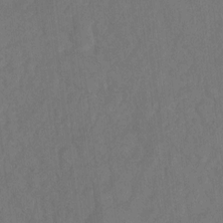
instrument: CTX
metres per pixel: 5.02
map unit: Ht
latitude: 5.3671
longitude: -29.8205
